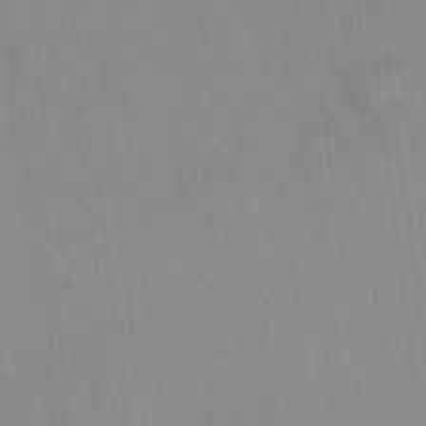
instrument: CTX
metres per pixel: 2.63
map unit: HNhu
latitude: 0.7246
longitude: -5.0458
